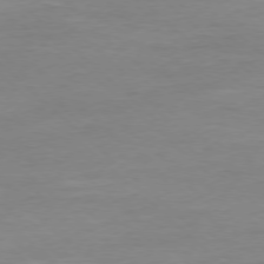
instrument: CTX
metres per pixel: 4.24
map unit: Ap
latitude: -77.9745
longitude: -81.3482
